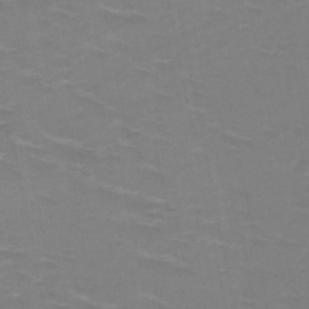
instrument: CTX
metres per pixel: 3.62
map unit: HNb
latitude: -48.7841
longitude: -47.0081
